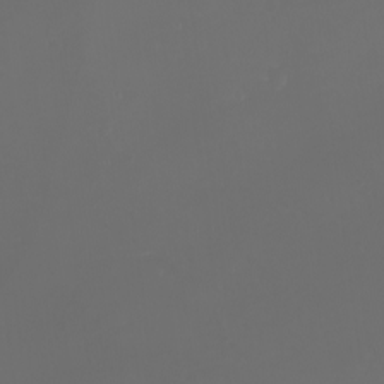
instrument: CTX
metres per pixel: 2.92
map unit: eHh
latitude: -1.5399
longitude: -78.7058
